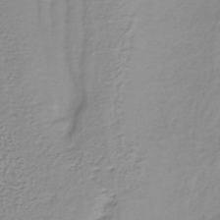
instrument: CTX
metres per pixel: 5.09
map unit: lHb
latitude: -37.1242
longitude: 61.8611
